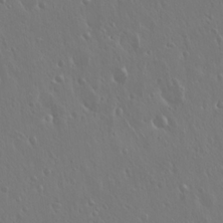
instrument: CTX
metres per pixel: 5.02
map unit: Hto
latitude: 17.8583
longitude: -57.0647
